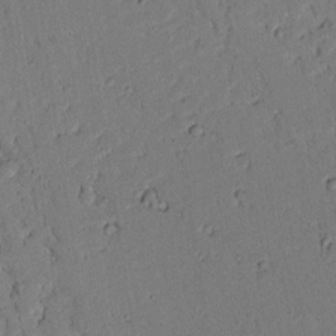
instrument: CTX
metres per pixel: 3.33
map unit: lAvf
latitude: 9.5371
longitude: 167.4832
